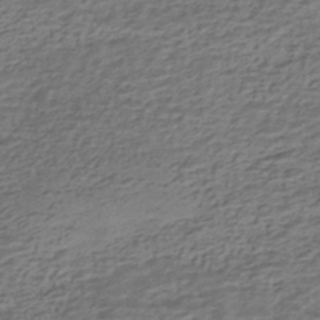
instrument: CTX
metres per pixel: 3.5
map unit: HNhu
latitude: -42.6896
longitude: 101.3131
